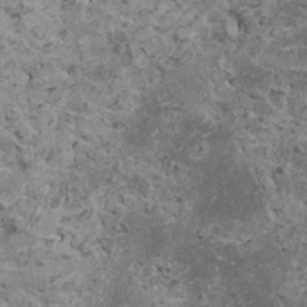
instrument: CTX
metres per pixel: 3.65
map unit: HNhu
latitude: 2.7813
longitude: 3.8800
